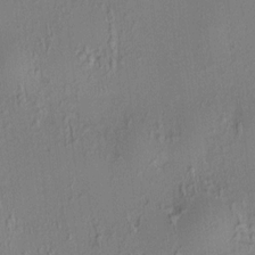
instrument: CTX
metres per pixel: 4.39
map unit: HNhu
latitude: 7.7450
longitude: 14.3873
